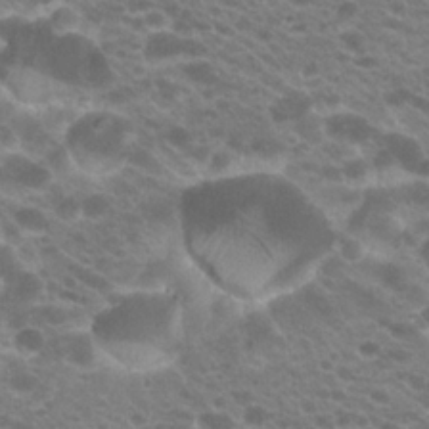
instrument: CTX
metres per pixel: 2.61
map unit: Hto
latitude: 23.2537
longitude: -35.7827
